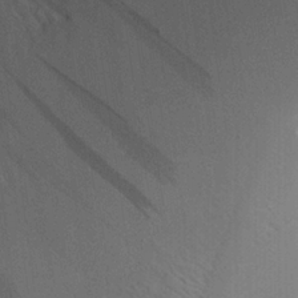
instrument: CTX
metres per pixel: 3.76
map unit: Aa
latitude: 20.1011
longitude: -140.6301
